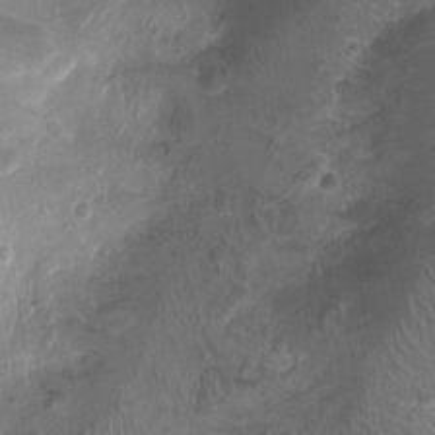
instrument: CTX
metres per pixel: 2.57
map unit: Ht
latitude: -1.7856
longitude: -16.8191
